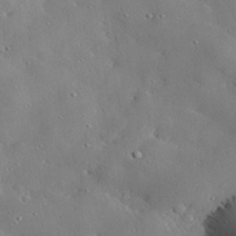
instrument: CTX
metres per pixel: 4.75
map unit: lHvf
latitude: 32.1578
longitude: -84.6491
